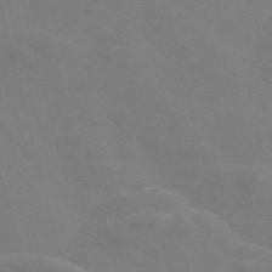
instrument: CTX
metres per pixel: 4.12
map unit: Nve
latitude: -57.7477
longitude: 57.0297
